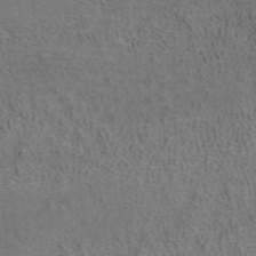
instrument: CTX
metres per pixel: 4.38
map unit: ANa
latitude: 39.0647
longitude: 20.5573
